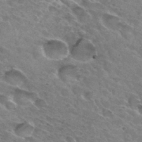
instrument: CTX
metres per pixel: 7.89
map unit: Hto
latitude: 31.7072
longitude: -45.7260
